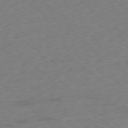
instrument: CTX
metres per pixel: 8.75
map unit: Ap
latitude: -78.9730
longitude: -63.6505
